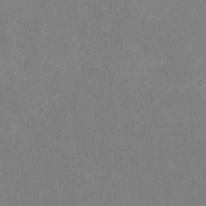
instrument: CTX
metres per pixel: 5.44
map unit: Nhu
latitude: -13.3699
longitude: -51.7638
